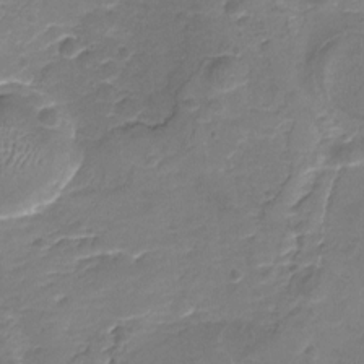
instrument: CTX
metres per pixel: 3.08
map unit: Nhu
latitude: -18.3684
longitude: -56.7435
